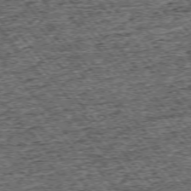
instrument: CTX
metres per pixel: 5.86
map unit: Ap
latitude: -75.3888
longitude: -91.1403
